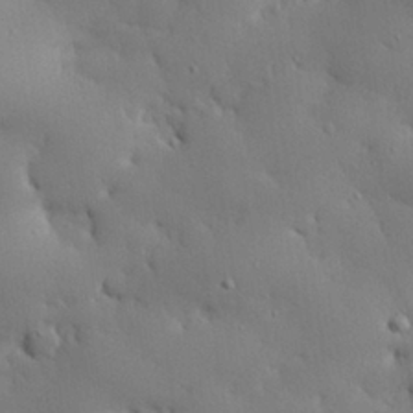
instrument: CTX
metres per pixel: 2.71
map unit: eHh
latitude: 29.0269
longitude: -82.6490
